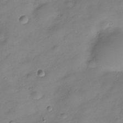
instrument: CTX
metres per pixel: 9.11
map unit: Hve
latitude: -28.7463
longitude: 93.8611
